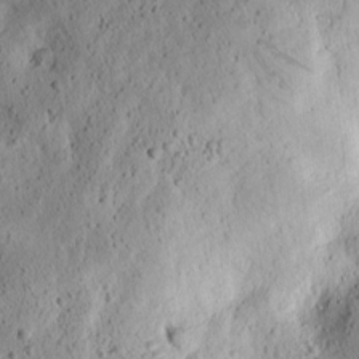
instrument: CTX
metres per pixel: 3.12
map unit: lAvf
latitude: 8.1011
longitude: 164.8597
